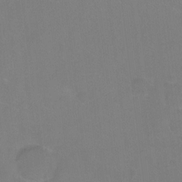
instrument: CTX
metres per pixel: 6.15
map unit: Hto
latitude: -12.1228
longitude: -40.2333
